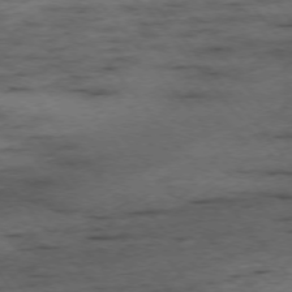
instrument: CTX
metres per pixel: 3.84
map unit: Ap
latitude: -75.8801
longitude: -90.8758
